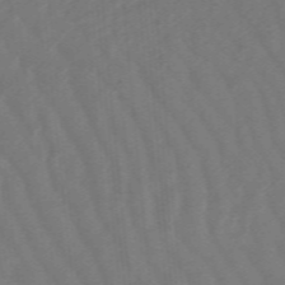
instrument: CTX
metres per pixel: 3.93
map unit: lHb
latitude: -48.8975
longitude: 83.9367
